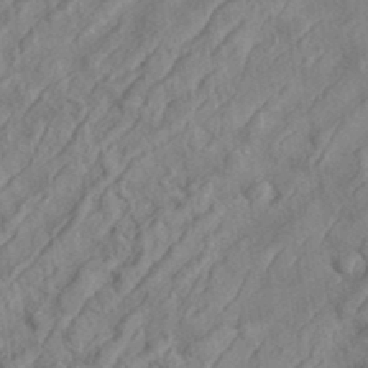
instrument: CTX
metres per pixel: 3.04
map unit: eHh
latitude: 36.6302
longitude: -137.4805
